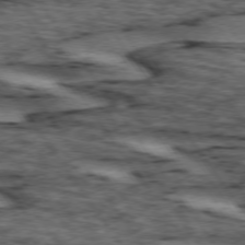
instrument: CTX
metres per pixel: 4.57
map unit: lApd
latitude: 74.1578
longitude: -73.5749
